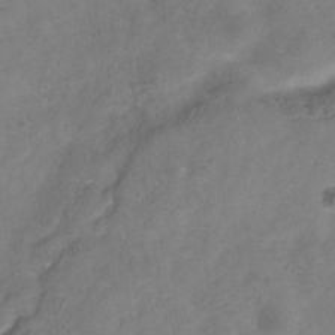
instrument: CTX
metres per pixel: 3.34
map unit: Hve
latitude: -34.2173
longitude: 89.8233
